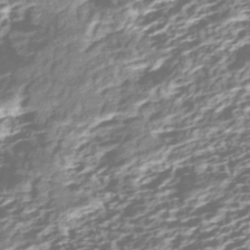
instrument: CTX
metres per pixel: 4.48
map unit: ANa
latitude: -42.5384
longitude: 107.8801
